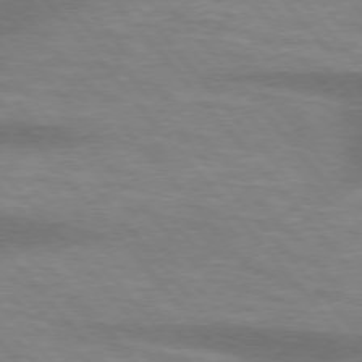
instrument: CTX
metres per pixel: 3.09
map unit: lApd
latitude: 75.6505
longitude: -58.6491
